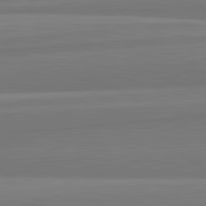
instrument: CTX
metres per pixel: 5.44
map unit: lApd
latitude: 82.5167
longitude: 170.0472
